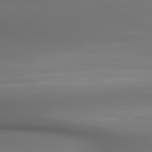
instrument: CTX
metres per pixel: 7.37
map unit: lApd
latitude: 80.3845
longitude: 138.0850
